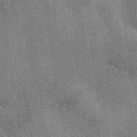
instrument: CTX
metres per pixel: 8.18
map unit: eAb
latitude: 40.2711
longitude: 107.4455
